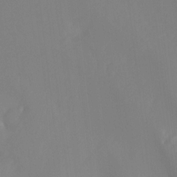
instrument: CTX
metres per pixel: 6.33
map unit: Hto
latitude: -8.3495
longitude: -49.6694
